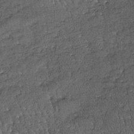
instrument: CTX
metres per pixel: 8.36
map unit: lHb
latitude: -39.5210
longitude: 65.5777
